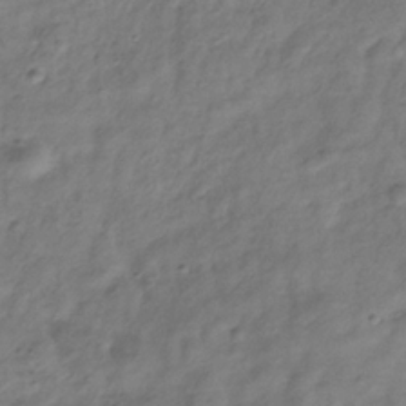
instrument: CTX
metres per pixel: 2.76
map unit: Hve
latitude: -33.3699
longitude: 89.4076
